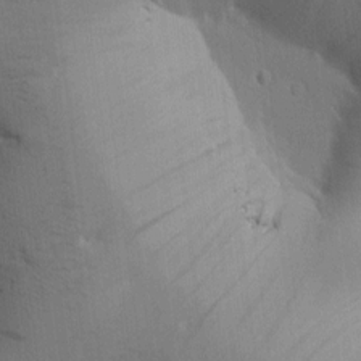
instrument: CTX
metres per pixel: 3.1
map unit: Htu
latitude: -0.1795
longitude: 172.2550
